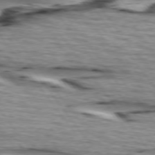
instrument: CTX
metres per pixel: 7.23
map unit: lApd
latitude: 74.5735
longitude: -72.1200
